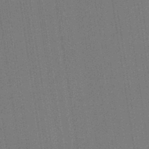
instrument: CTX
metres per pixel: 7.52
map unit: HNb
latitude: -44.1417
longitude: -41.0836
